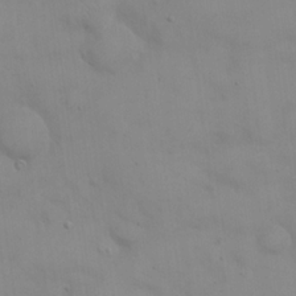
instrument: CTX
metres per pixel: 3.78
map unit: eHh
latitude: 21.4994
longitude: -61.7071
